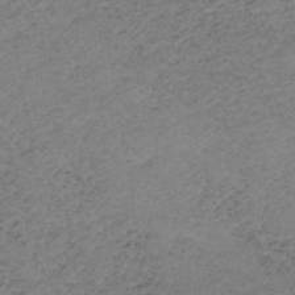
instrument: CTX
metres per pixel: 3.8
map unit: HNb
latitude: -33.3699
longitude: 62.9163
